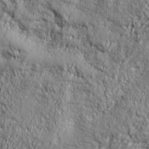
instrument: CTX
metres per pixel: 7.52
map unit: ANa
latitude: 38.4223
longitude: -92.1577
